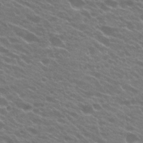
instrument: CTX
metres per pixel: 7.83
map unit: Hto
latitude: 24.3467
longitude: -36.9892
